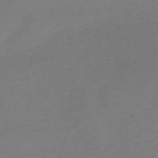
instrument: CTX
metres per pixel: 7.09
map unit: lHb
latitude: -47.7666
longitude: 60.1228
